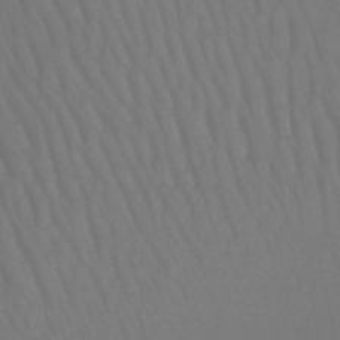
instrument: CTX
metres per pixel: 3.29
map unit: lHb
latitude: -47.1809
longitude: 64.8786
